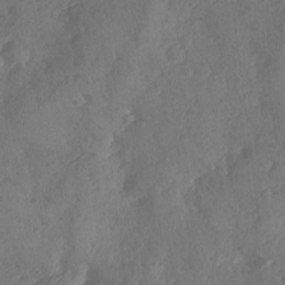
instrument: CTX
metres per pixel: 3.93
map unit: Ave
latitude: -9.5966
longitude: -118.2144
